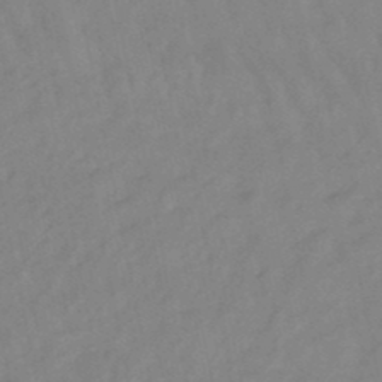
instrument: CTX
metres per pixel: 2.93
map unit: lHb
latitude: -48.4251
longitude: 75.7667
